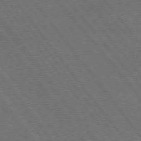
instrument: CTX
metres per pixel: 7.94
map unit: Hpe
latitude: 75.5560
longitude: -137.4616
